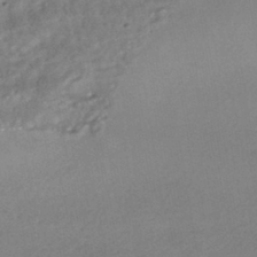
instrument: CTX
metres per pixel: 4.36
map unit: HNhu
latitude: -43.0675
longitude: 95.4076
